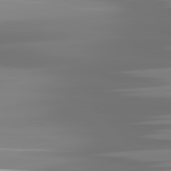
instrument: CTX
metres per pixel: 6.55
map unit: lApd
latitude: 81.6127
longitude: -139.0080
